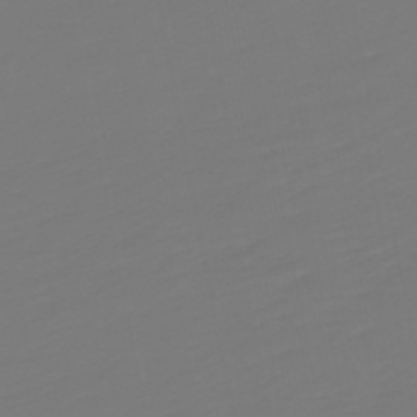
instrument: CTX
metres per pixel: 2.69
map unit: lHb
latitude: -49.6533
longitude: 82.5574
